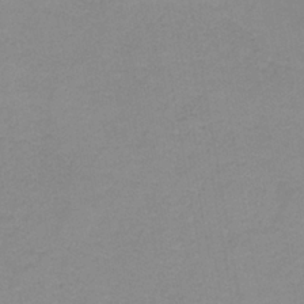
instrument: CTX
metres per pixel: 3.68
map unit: eAb
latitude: -35.7667
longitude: 51.9745
